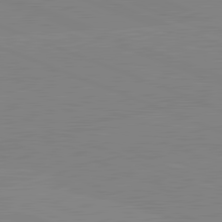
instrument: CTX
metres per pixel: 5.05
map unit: lApd
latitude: 81.8961
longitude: -157.6316
